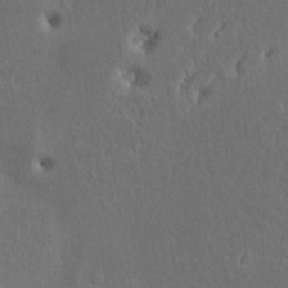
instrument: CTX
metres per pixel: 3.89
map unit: Nve
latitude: -7.2754
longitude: 174.1038
